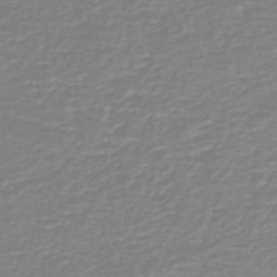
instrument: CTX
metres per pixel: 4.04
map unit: HNb
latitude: -45.7289
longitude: 53.9367
